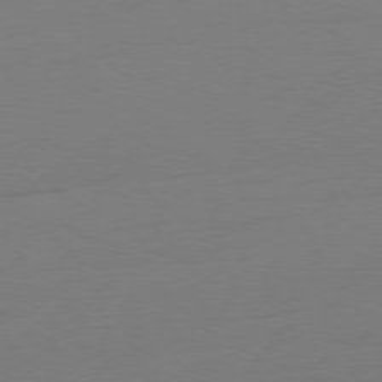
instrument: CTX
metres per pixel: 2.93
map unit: Ap
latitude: -79.0864
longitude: -65.1781
